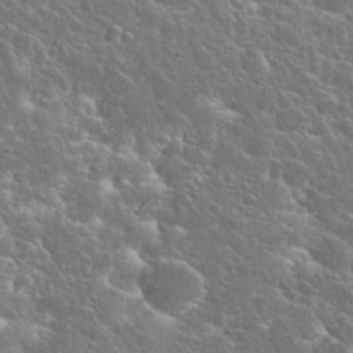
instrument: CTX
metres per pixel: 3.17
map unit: Hto
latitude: 25.9906
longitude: -45.1403
